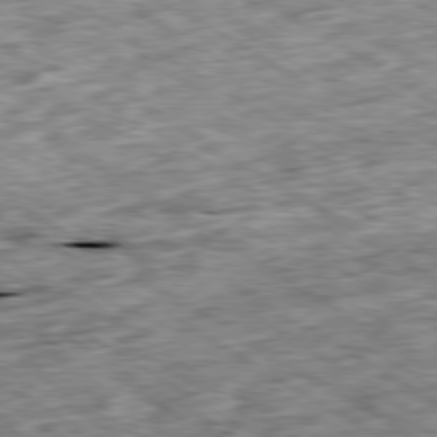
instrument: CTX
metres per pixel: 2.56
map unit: Ap
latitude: -80.1417
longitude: -90.6490
